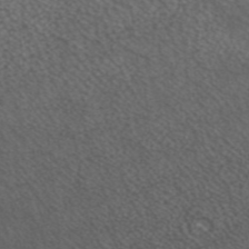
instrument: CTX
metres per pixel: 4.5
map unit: ANa
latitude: 42.2901
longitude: 25.9556
